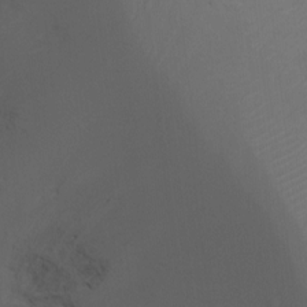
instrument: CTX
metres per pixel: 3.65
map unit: Ht
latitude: -10.3873
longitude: -33.9528
